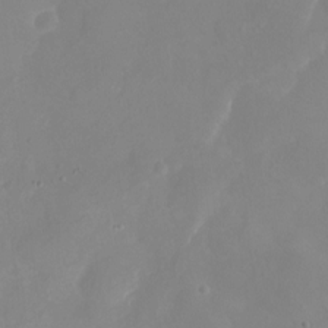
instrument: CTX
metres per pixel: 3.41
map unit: eHh
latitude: -5.5210
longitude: -77.4426
